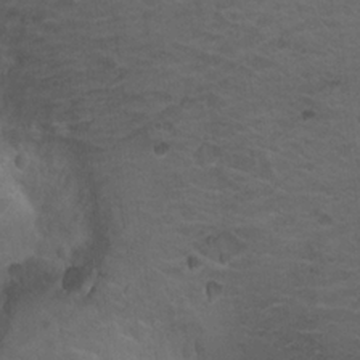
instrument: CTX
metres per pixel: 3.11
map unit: Nhu
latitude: 18.5545
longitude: -32.3656
